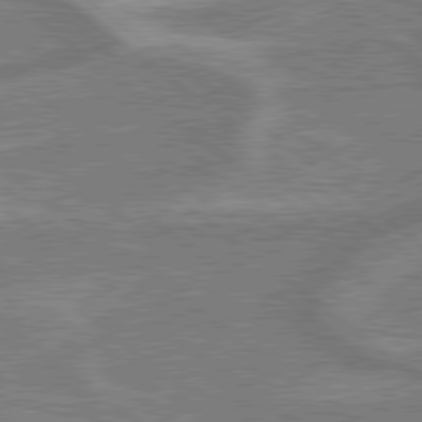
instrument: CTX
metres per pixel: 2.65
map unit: lApd
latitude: 79.1403
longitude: -170.2900
